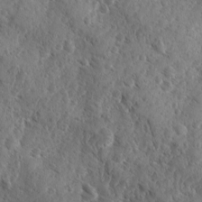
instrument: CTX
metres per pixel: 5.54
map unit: Ave
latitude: -9.8989
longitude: -119.1214
